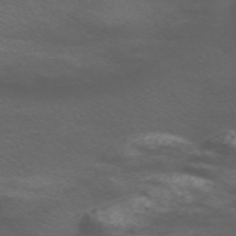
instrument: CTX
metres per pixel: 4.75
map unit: Nve
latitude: -59.0486
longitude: 66.1417
